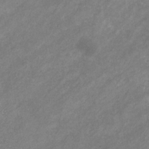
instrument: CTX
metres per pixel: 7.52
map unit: eHb
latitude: -31.9367
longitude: 70.4818
